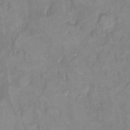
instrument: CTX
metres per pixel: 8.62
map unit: Hto
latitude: 7.4615
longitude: -36.3090
